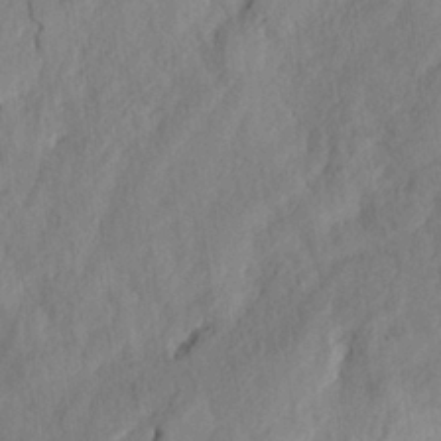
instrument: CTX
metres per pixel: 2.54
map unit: eHh
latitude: 24.6112
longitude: -79.8395
